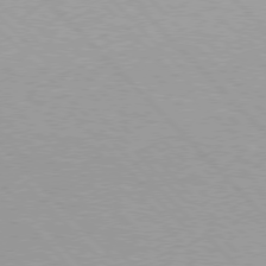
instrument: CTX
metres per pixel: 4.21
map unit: Hpe
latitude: 76.2711
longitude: -156.2144
